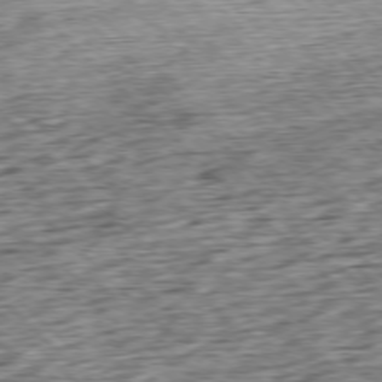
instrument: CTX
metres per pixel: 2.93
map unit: Hpe
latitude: -77.5588
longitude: 13.8611
